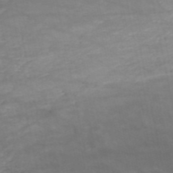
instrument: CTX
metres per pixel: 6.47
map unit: HNb
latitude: -51.5021
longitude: -39.5749
